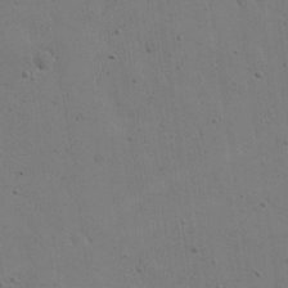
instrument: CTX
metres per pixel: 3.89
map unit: Nhu
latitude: 26.5546
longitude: -73.0648
